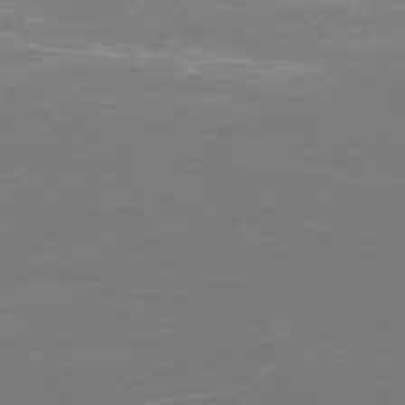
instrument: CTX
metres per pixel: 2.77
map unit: Ap
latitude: -74.6141
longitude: -76.6112
